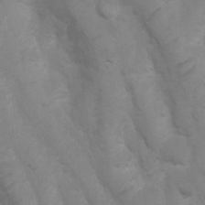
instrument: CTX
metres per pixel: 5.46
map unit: Ht
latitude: 3.1592
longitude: -27.2348
